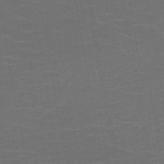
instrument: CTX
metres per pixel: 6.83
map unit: HNb
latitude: -51.1053
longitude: -48.4601
